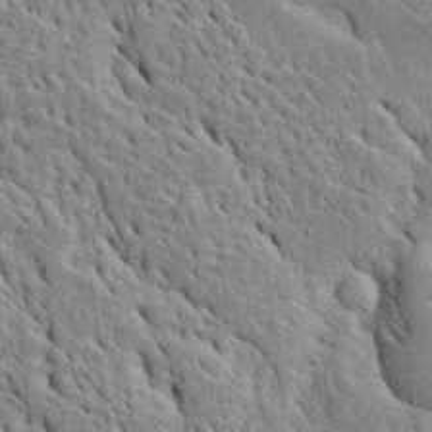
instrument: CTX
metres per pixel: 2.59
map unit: Htu
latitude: -4.7463
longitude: 153.2565
